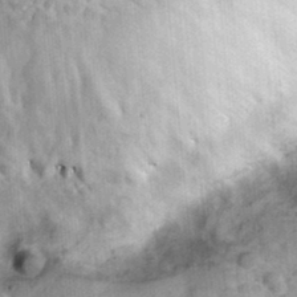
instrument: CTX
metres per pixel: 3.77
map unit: Hve
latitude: 32.1767
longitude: 151.5588
